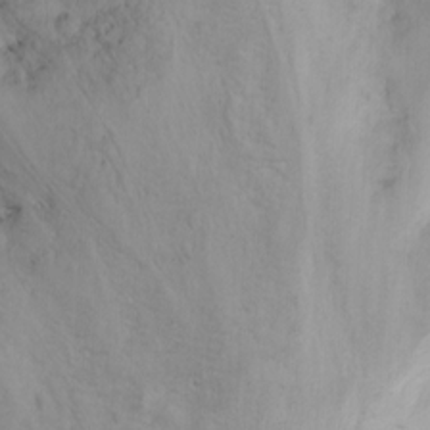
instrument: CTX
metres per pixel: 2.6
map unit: Aa
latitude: -3.2186
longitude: -72.8569
